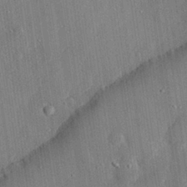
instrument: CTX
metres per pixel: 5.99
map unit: eHh
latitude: 28.6112
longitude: -80.3656
